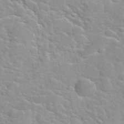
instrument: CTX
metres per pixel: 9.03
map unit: Hto
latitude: 35.5560
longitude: -51.6693
